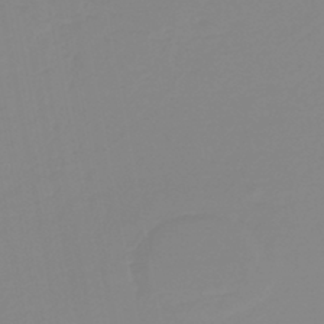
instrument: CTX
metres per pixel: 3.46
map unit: HNb
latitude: -44.9542
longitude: 54.9164
